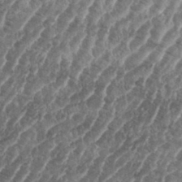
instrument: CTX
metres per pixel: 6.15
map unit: eHh
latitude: 35.7449
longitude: -136.1956
